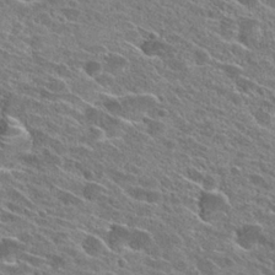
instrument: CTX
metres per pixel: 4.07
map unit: Hto
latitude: 26.5924
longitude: -42.8002
